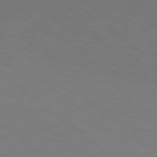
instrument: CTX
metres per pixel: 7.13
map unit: lApd
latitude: 78.7813
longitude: -177.1781
